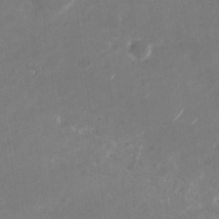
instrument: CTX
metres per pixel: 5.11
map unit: Nhu
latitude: -29.1998
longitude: -70.3656
